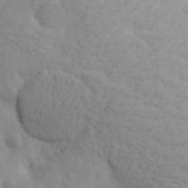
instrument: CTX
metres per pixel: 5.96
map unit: lHvf
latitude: 22.1200
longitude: 141.8989
